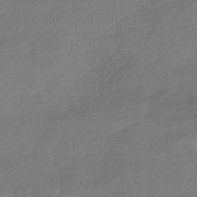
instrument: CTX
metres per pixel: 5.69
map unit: HNhu
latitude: -41.0675
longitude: 97.8611
